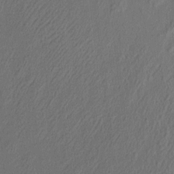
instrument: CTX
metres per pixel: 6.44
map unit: eHh
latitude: 5.5182
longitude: -77.1403
